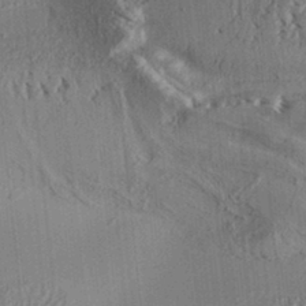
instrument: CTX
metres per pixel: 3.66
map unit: Aa
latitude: 32.6679
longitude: -136.9325
